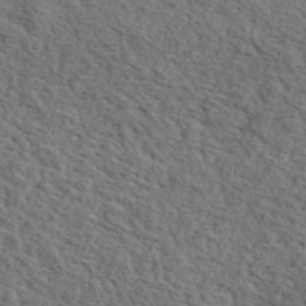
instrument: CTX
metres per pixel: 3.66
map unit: lHvf
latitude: 36.9703
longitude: -87.5371
